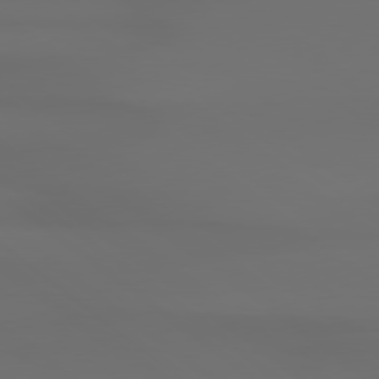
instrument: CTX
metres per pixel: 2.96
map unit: Hpe
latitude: 78.6680
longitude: -134.3089
